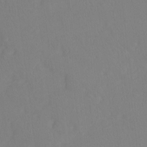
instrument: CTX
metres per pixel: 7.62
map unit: Ht
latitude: -7.8989
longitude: -28.3656
